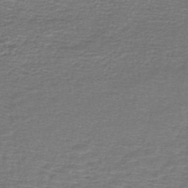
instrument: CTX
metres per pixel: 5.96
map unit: lHb
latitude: -44.8975
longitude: 57.6155
